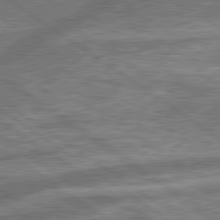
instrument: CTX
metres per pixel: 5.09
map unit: lApd
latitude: 79.8773
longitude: -171.0269
